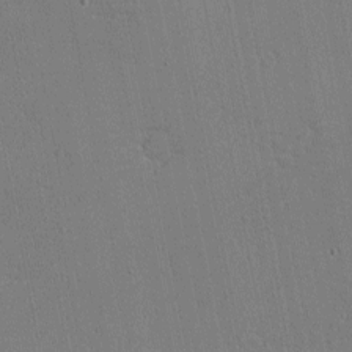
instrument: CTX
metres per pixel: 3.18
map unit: eHh
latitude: -4.4251
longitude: -81.0836
